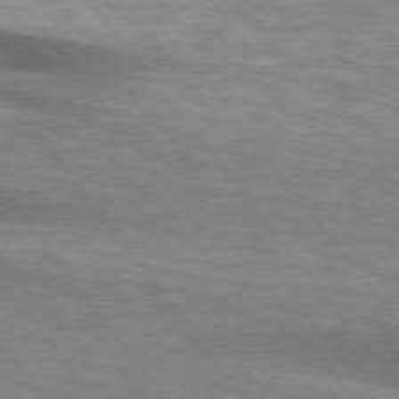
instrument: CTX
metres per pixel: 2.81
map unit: lApd
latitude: 74.5924
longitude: -50.4034
